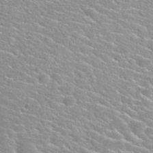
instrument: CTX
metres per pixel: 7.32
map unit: Nhu
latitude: 30.3845
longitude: -50.1388
